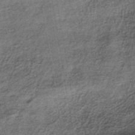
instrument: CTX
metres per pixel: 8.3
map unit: lHb
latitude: -39.1242
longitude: 67.7667
